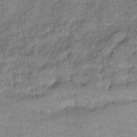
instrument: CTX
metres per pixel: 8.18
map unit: eHb
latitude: -39.6533
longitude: 80.8219
